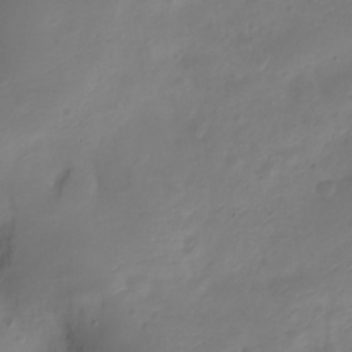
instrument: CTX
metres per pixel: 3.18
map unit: Nve
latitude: -20.4440
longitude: 108.1984
